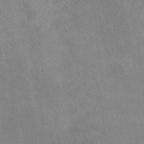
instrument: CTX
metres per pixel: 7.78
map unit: HNhu
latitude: -0.8975
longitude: -3.6694
